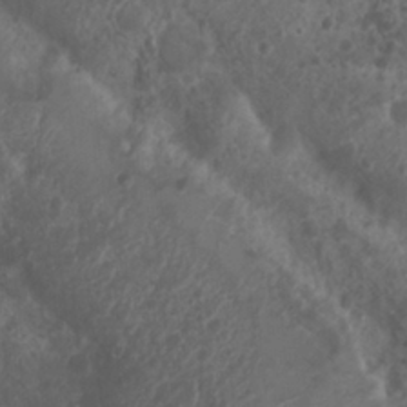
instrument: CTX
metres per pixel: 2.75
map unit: Nhu
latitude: 7.1592
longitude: -21.1970
